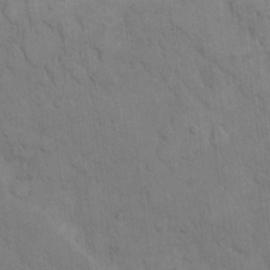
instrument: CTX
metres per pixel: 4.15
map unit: Hto
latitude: 9.8961
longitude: -61.3292
